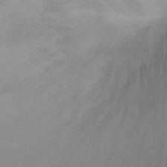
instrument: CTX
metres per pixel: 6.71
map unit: Ht
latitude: -0.1228
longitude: -18.0633
